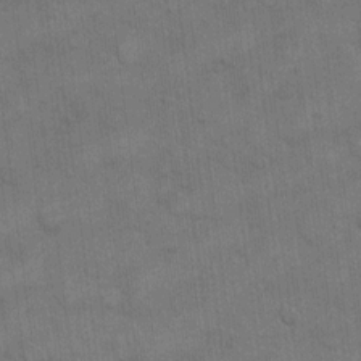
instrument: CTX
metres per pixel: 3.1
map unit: eHh
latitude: 13.2537
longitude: -65.4804
